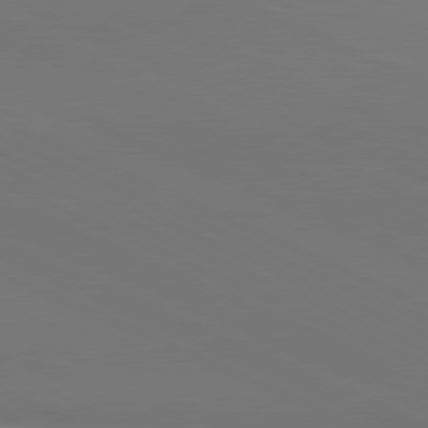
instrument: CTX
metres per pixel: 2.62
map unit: lApd
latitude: 81.4993
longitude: 144.2740
